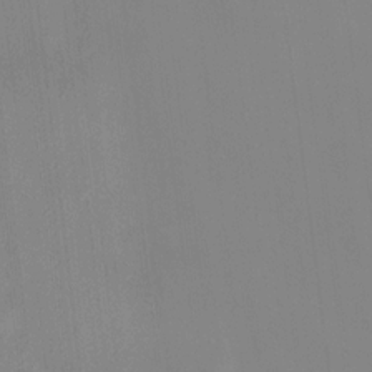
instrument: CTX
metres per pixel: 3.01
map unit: HNhu
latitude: 11.9906
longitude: 9.8233
